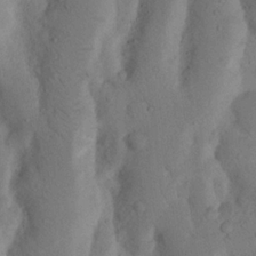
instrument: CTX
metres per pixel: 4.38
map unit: Nhu
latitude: 18.5168
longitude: -75.7828
